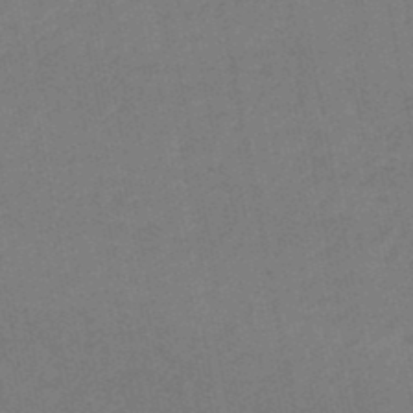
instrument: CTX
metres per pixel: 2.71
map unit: eHb
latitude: -48.2362
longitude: 89.1620
